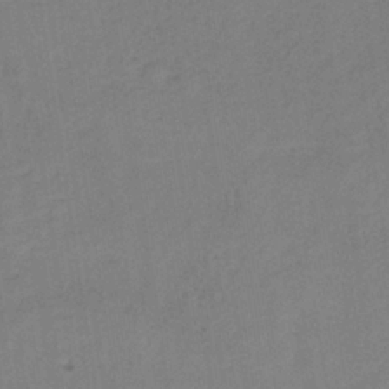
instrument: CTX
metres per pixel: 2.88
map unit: HNb
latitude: -33.9745
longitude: 54.5574
